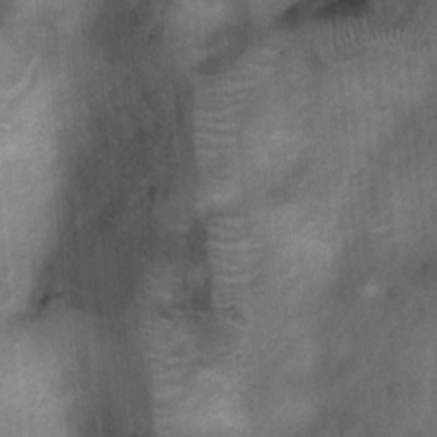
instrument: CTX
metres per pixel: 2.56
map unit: Nhu
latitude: 6.4223
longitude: -23.1214
